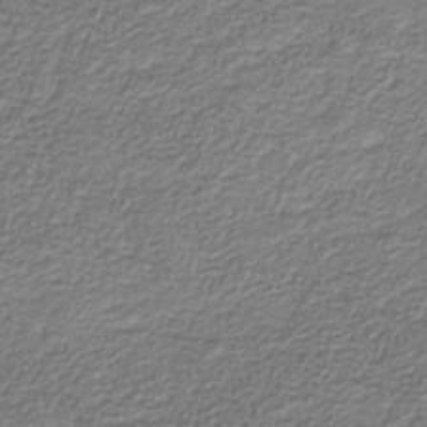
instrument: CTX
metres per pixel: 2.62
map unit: eHb
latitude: -30.8219
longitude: 71.4266
